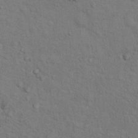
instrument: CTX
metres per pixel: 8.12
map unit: Hto
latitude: 15.2915
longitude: -38.1956
